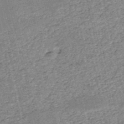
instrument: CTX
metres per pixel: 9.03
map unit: HNb
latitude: -53.1998
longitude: -40.1766
